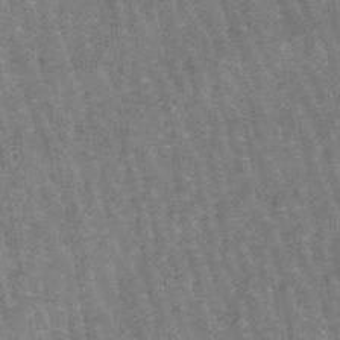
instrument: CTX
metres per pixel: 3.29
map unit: lHb
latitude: -46.7841
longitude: 76.5007
